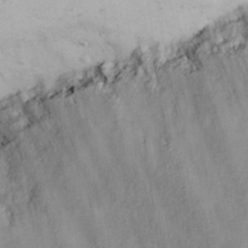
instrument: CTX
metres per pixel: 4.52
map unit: eHh
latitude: 26.4601
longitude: -65.8772
